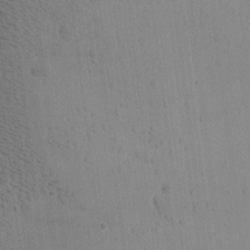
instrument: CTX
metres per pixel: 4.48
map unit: Ave
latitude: -9.3698
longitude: -122.1011
